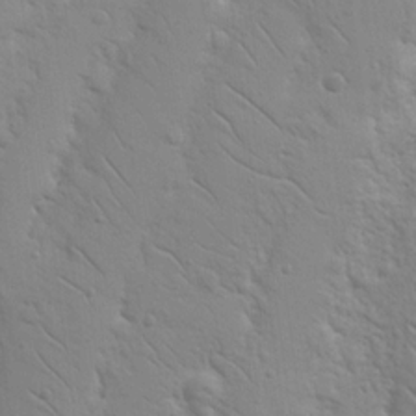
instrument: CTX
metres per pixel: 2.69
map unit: Nhu
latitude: 17.3293
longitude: -78.4412
